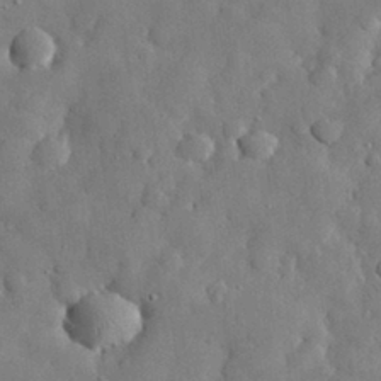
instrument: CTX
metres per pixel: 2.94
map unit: eHh
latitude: 30.4034
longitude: -73.3860
